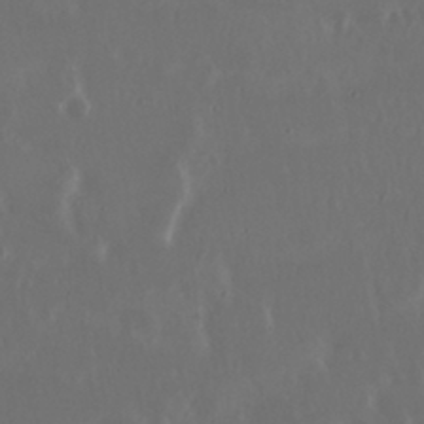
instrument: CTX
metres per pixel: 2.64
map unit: Nhu
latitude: 29.5182
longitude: -57.8772
